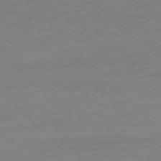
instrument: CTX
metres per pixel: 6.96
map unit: Ap
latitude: -77.7667
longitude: -81.1970
